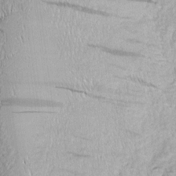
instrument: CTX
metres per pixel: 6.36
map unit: Nhu
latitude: -4.2739
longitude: -150.2711
